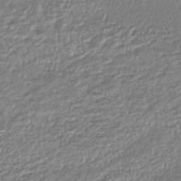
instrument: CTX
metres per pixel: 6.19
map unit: lHb
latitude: -43.6721
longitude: 68.8408
